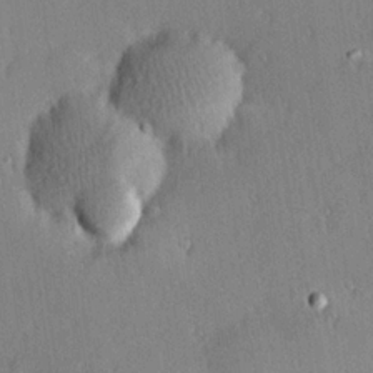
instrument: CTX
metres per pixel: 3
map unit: Hve
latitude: 25.2725
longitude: -93.4615
